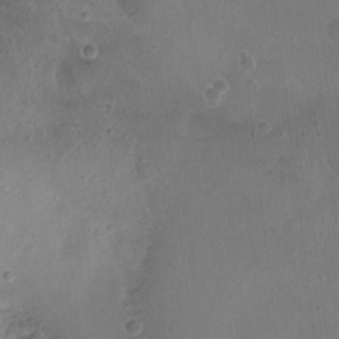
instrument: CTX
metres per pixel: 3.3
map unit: Nhu
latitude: 3.3104
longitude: -15.6694
